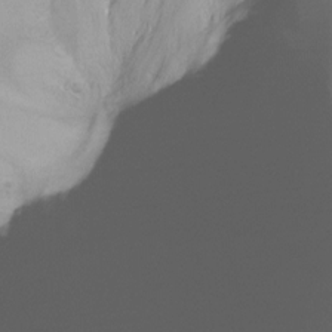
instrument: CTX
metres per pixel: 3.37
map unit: Ht
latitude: -16.1228
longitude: -45.0269
